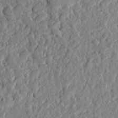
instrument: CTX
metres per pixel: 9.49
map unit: eHh
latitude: 27.1403
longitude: -77.9528
